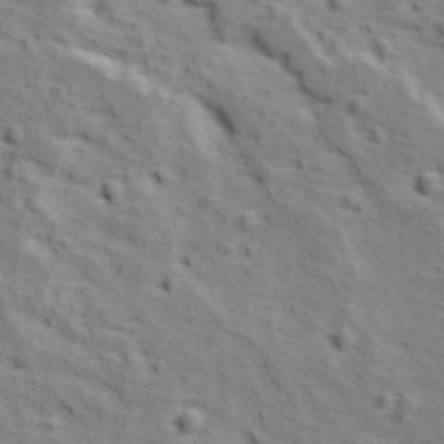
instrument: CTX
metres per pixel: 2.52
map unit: Ave
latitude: 11.7639
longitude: -104.9325
